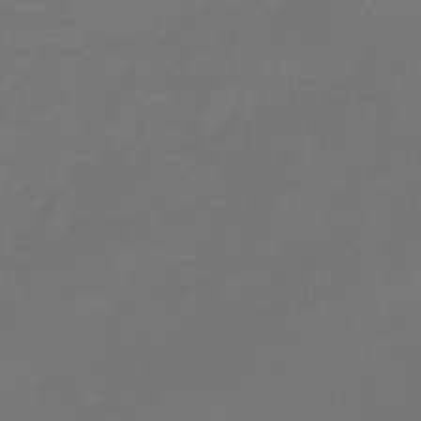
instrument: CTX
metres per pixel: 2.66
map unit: lHb
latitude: -43.5021
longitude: 59.7288
